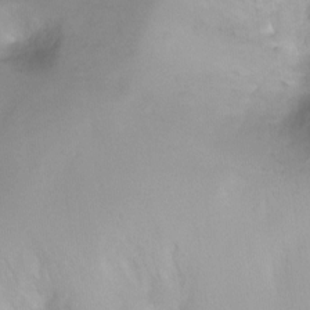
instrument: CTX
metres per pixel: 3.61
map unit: Ht
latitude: -6.7085
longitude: -29.4804
